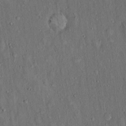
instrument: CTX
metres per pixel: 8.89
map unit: Hto
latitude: 15.0837
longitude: -58.8002
